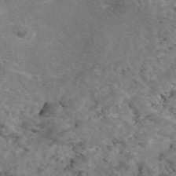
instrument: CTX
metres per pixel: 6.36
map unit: eAb
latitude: 46.5546
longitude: 117.3887
